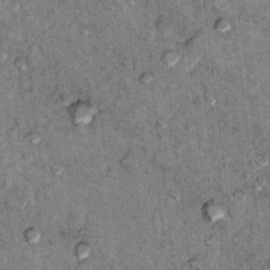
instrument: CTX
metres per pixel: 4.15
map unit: Hto
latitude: 10.2523
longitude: -36.2900
